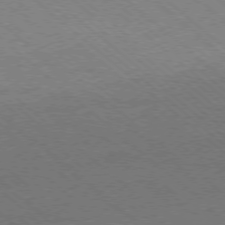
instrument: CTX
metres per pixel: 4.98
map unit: Ap
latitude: -77.9178
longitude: -83.9906
